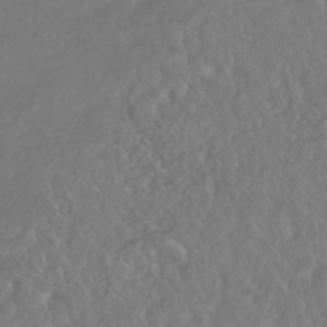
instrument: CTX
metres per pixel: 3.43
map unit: HNhu
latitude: -46.2172
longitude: 104.1794
